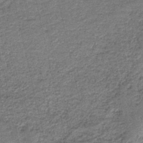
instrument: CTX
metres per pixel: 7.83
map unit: HNb
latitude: -39.8989
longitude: 50.1795
